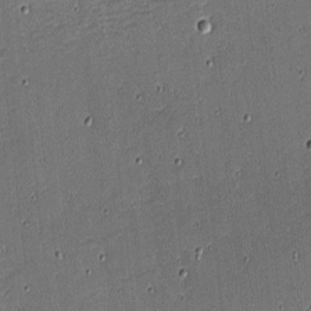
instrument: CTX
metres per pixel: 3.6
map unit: eHh
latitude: -4.1605
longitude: -82.4034
